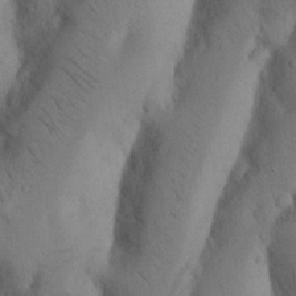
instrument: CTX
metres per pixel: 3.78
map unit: Nhu
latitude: 20.0444
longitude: -75.6505
